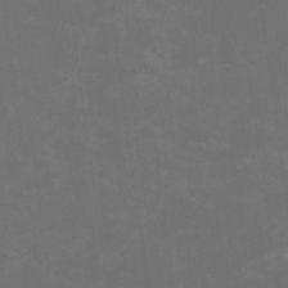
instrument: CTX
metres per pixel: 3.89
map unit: HNhu
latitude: 0.3656
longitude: -1.1970
